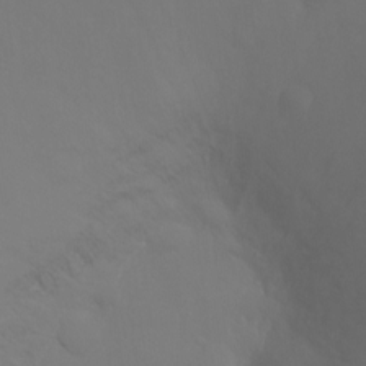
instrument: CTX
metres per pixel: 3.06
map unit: Ht
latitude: -7.3509
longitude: -29.4993
